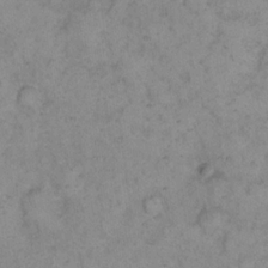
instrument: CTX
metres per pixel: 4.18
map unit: eHh
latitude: 16.3089
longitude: -63.7261
